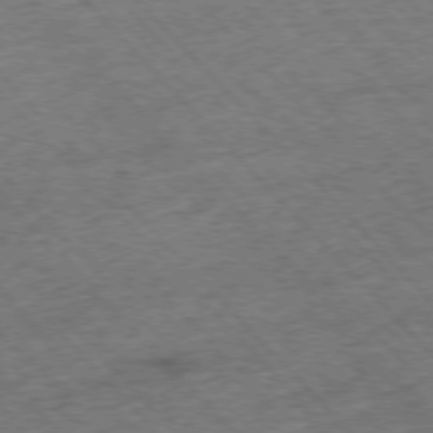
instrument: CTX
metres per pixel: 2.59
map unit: Hpe
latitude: -76.8408
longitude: -16.2712
